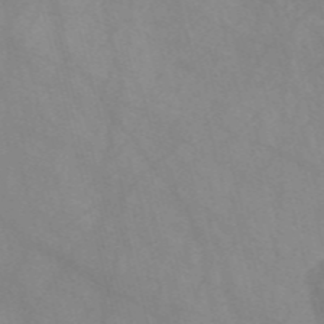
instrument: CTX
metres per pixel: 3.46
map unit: Nve
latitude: -57.8422
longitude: 58.3495
